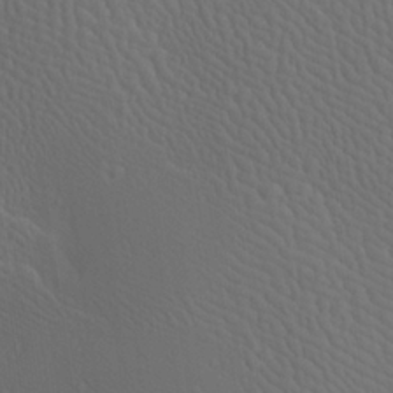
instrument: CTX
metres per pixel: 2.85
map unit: Aa
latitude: 23.3104
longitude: -137.2159
